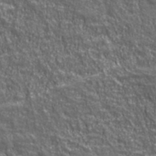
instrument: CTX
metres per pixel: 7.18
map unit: eHh
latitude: 43.3671
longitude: -92.0255
